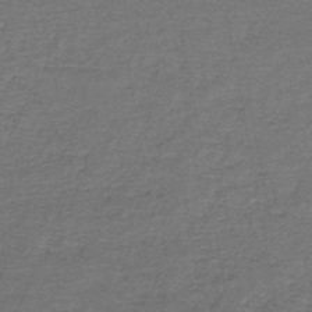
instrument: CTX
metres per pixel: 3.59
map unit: lHb
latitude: -45.2376
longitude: 57.7855
